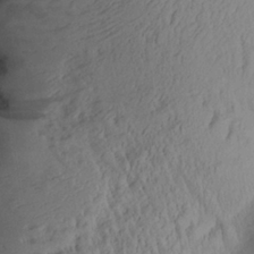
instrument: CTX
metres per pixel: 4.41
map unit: Aa
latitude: 26.2145
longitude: -133.7261
